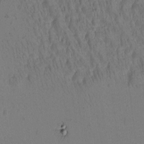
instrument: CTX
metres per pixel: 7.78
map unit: Htu
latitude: -4.9163
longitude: -179.8962
